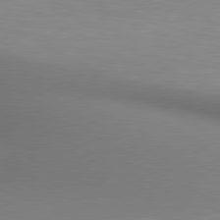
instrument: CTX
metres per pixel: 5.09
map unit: lApd
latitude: 80.3278
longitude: 132.3118
